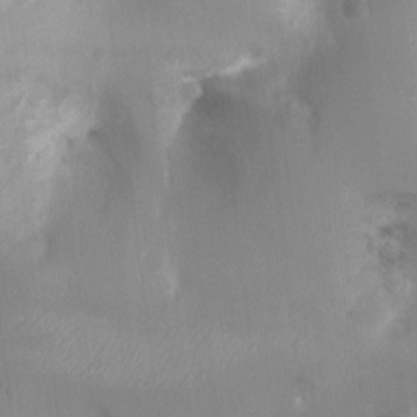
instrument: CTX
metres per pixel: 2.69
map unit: Ht
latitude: -3.4832
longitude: -28.8758
